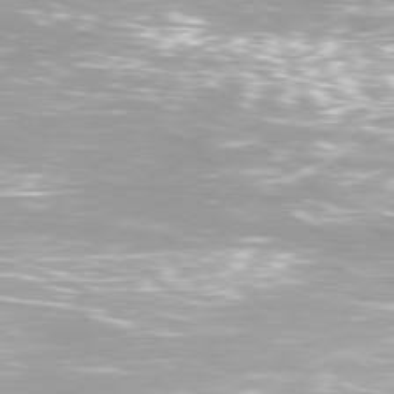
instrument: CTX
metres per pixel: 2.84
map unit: Ap
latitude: -79.4832
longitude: -66.7624
